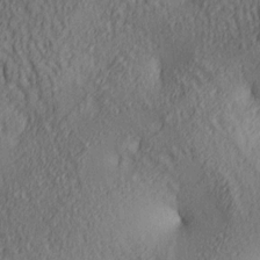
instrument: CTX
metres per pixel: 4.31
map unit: lAa
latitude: 4.4412
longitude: -116.3845
